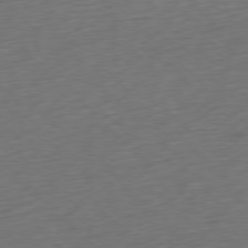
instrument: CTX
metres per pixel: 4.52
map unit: Ap
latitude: -77.9178
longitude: -71.9906
